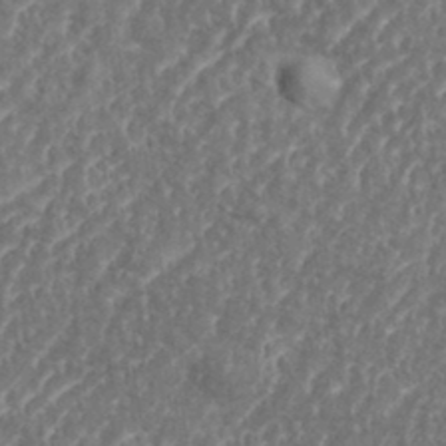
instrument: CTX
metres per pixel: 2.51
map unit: eHh
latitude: 35.1592
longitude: -134.4601
